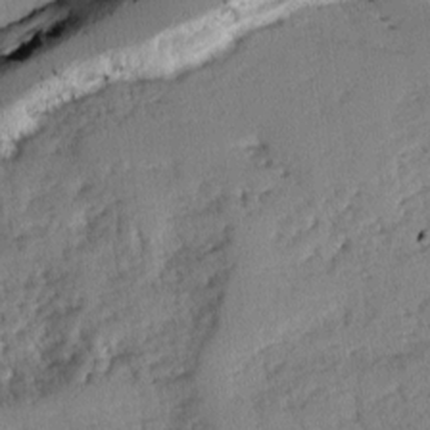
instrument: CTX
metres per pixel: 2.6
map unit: Ave
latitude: -0.1417
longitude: -110.4223
